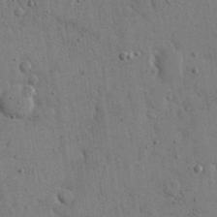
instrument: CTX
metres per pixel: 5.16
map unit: eHh
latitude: 15.1593
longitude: -68.5924
